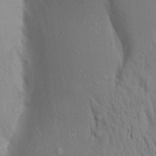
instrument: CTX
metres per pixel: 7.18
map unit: Aa
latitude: 18.2522
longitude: -149.1781
